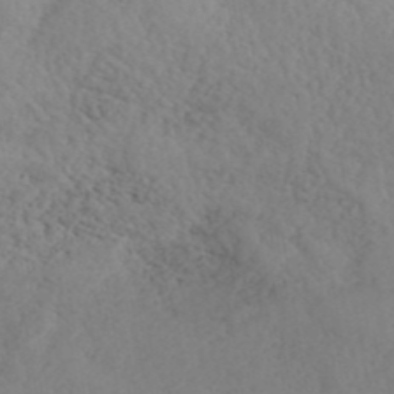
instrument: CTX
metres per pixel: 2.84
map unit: ANa
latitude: 41.6882
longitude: 52.7463
